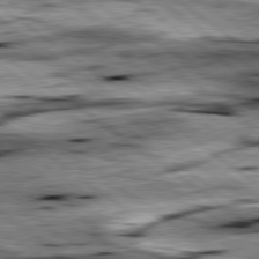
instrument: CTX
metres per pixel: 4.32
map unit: lApd
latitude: 79.5371
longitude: -48.2145
